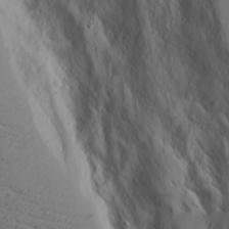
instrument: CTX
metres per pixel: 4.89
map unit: Aa
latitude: 17.4804
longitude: -124.9891
